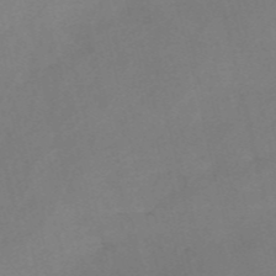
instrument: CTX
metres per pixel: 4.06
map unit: HNb
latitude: -55.1998
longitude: -45.5749
